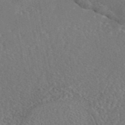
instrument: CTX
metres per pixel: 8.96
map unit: eAb
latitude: 45.0836
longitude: 110.5951
